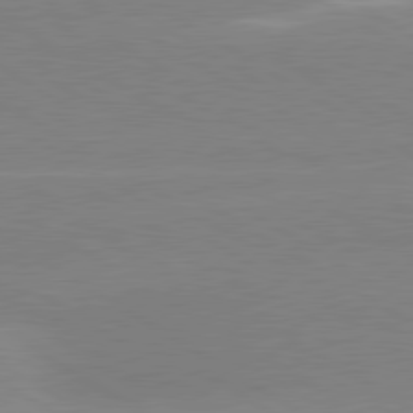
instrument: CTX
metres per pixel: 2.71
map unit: lApd
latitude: 80.3845
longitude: -152.1389
